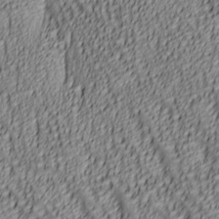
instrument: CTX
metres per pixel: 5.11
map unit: lAa
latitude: 6.1767
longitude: -116.5924
